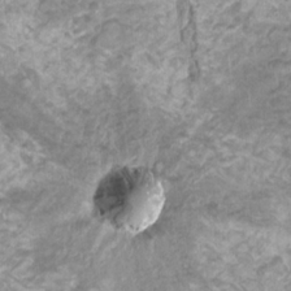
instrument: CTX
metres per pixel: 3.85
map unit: HNhu
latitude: 3.5560
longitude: -2.8758
